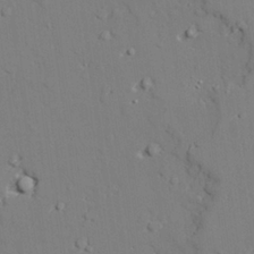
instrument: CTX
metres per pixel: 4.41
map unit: lAvf
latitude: 26.9892
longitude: -109.0647
